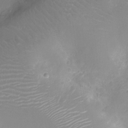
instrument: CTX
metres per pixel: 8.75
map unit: Ht
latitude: -10.6519
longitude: -23.1214
